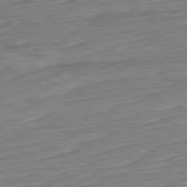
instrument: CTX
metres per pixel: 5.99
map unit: Hpe
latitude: -80.8975
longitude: 21.7099
